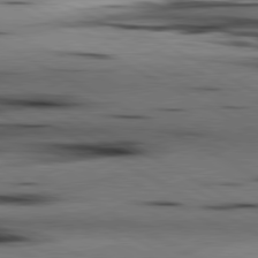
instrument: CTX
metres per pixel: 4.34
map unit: lApd
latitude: 80.7057
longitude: 157.3132
